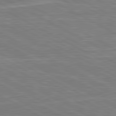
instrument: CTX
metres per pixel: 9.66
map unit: lApd
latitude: 80.9136
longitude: -173.4615
